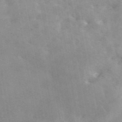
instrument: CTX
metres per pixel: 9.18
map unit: eAb
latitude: 45.2726
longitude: 124.7652
